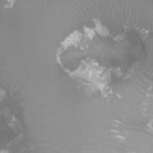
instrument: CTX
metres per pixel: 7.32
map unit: Ht
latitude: -1.0298
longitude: -17.4426
